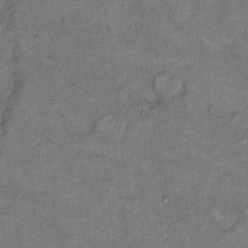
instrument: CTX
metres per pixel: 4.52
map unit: Hto
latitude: 8.3089
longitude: -36.3278
